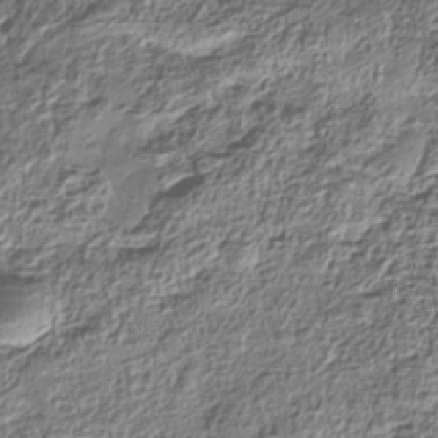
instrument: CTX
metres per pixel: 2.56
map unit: Nhe
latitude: -38.5007
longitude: 138.1606
